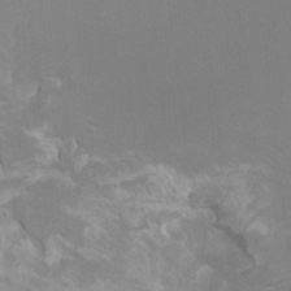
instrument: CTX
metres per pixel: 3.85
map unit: Ht
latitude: -6.8786
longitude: -33.0270
